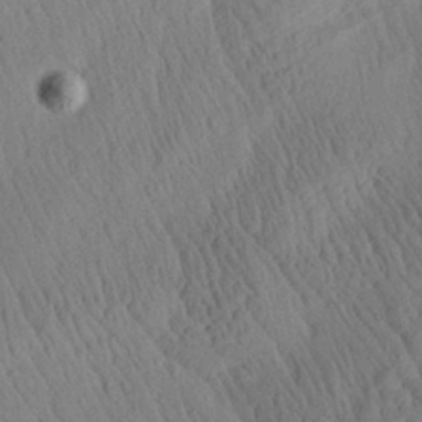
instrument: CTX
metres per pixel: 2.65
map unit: Aa
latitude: 26.4790
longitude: -141.6882
